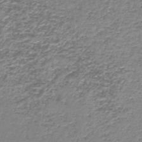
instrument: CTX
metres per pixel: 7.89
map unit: lHb
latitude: -44.1417
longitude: 57.2943
